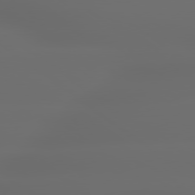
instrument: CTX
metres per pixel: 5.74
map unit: lApd
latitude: 79.3860
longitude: -135.9717
